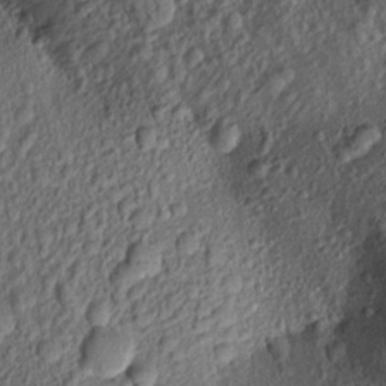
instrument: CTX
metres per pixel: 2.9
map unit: Aa
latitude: 16.9325
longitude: -146.4223
